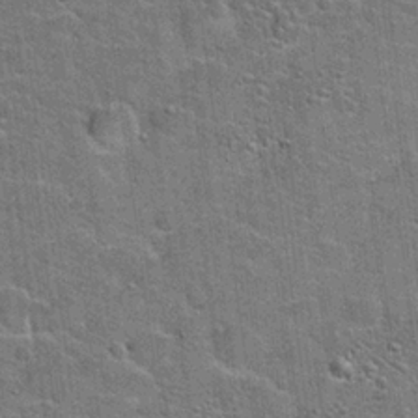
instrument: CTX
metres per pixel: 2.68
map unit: Hto
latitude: 20.8758
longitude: -49.4048
